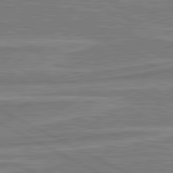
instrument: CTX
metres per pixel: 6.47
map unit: lApd
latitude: 81.1403
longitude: -173.3292
